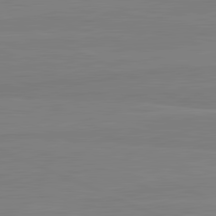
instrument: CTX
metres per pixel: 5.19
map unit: lApd
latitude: 81.9150
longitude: 166.6518
